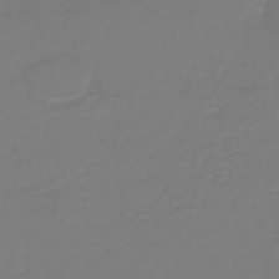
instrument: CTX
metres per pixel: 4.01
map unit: HNb
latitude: -46.5196
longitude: 54.5952
